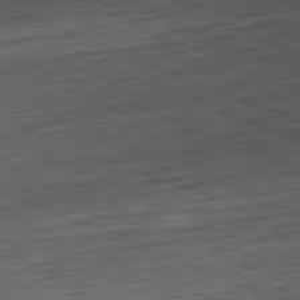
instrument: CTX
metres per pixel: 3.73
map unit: Hpe
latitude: -82.0472
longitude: 14.3496
